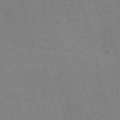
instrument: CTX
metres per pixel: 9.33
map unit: Nve
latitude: -59.3887
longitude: 62.4818
